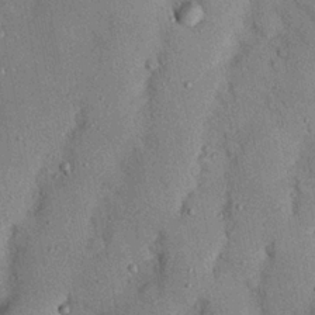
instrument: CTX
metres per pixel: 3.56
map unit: Nhu
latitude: 24.5923
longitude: -73.2915
